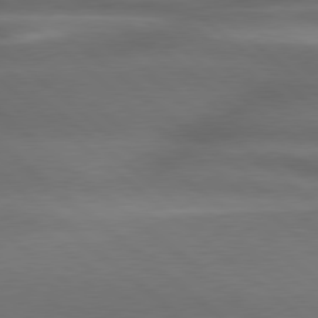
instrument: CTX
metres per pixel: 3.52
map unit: lApd
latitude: 79.2537
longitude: -117.5749
